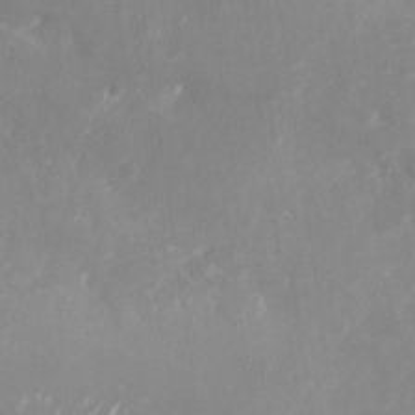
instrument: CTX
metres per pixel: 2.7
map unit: Nhu
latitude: -27.7666
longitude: -75.8394
